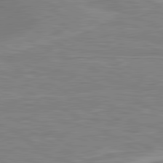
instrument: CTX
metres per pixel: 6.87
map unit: lApd
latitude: 80.7435
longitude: 173.6722
